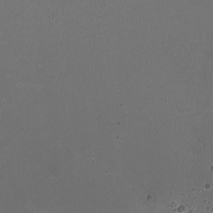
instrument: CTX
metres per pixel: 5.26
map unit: HNhu
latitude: -2.8407
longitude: -2.6679
